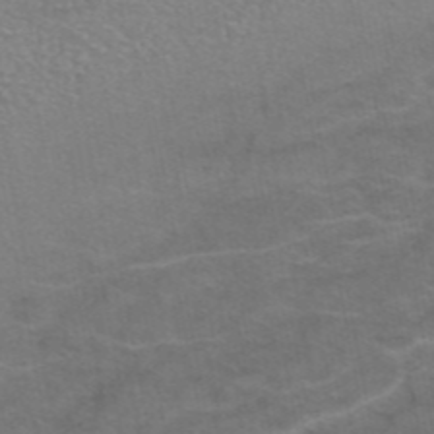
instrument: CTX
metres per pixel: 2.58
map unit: eAb
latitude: 45.9717
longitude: 101.8989
